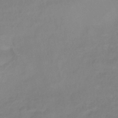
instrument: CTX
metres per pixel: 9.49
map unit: lHb
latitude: -42.3117
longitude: 81.4455
